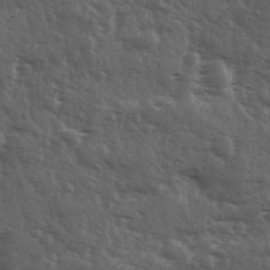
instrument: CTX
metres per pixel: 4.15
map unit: Ave
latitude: 11.4427
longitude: -103.6316
